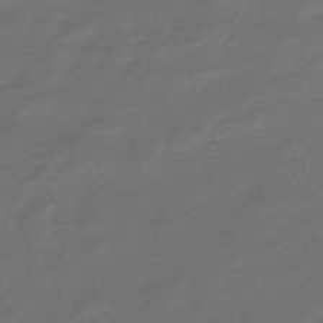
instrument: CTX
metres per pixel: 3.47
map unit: eHb
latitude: -47.9745
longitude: 86.9353
